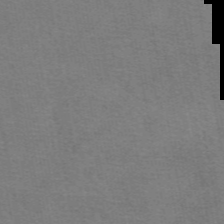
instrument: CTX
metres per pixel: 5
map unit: eAb
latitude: 50.2333
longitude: 105.6344
